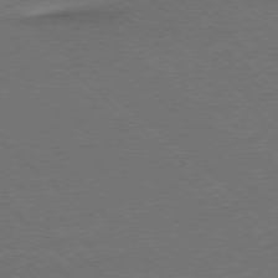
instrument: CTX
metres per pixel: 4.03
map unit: Ap
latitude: -77.8611
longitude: -69.7072
